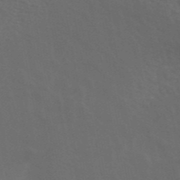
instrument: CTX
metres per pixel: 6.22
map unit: ANa
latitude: 44.1389
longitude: 26.0849
